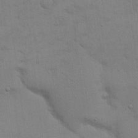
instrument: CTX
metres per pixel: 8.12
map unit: eHh
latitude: 17.3860
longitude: -66.4412
